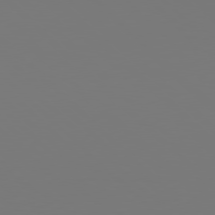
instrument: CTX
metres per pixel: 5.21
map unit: Hpe
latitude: 78.2334
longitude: -167.1781
